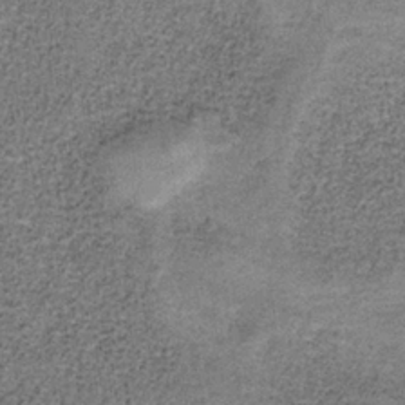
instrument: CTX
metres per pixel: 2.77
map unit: HNb
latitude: -34.9920
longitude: 52.8408
